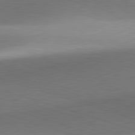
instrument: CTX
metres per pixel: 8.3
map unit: lApd
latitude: 81.8961
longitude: 133.7667
